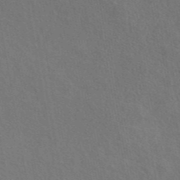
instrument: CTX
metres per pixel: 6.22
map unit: eAb
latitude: 43.5938
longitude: 113.1620
